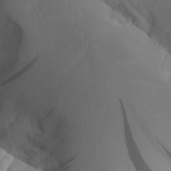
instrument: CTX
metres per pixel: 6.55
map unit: Aa
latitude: 27.0081
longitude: -132.6679
